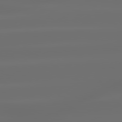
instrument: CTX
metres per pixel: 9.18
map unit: lApd
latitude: 79.8584
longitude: -139.2537
